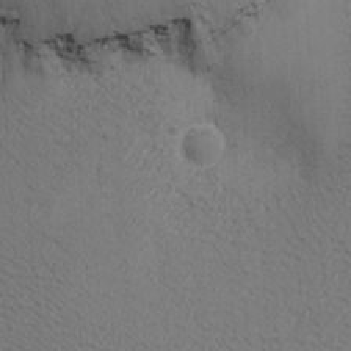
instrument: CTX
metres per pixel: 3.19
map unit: Ave
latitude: -7.0486
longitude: -120.8758
